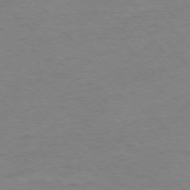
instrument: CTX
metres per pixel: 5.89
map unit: Ap
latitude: -76.9164
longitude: -88.7247
